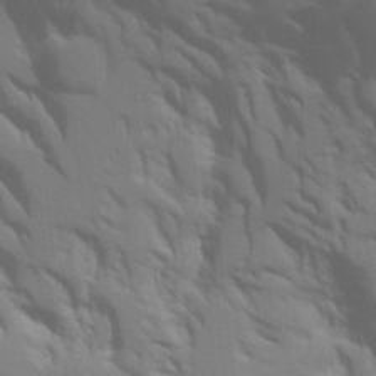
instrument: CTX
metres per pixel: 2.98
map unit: Aa
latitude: 26.7813
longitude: -131.2537
